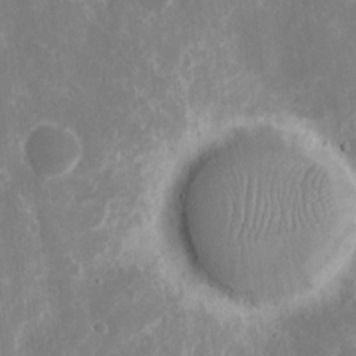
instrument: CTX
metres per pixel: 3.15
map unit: eHh
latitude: 8.5735
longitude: -70.7246
